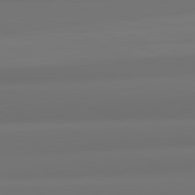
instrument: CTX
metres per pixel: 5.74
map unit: lApd
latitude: 82.0633
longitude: -172.3656
